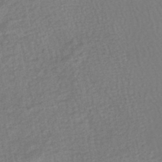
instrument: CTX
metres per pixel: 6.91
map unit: HNhu
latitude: -47.6344
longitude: 103.5777
